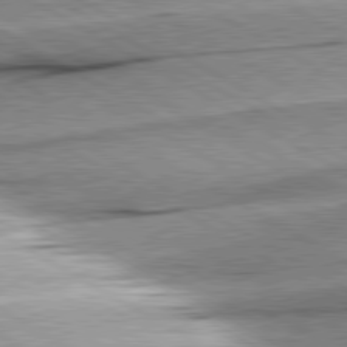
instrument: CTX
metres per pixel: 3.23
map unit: lApd
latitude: 80.4223
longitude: -156.8002
